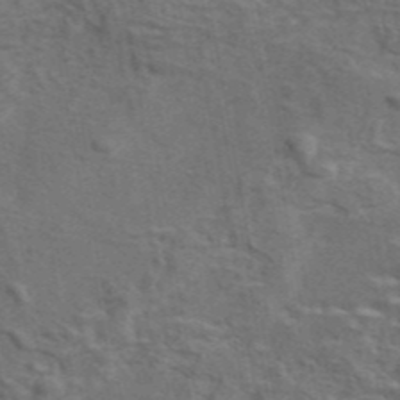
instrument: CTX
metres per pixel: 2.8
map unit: eAb
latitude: 43.4993
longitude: 111.5588
